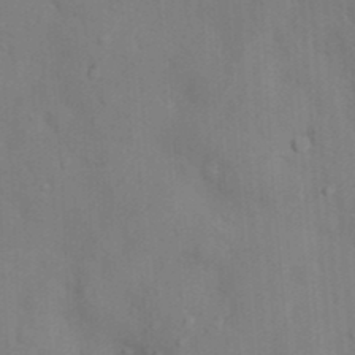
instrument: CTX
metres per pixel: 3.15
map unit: Nhu
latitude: 10.4412
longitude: -27.8017
